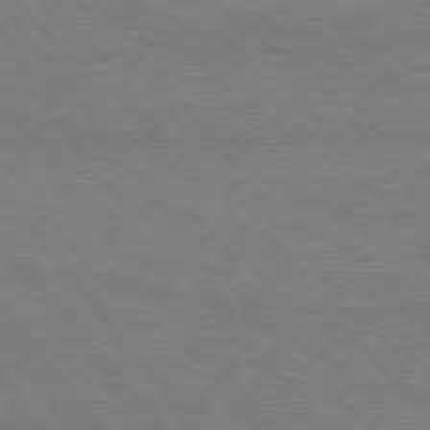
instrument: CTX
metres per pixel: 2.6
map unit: Hpe
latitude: 75.2537
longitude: -151.4048
